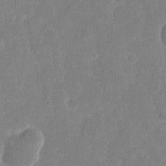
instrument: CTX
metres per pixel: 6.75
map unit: eHh
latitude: 7.3482
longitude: -69.2915
